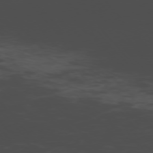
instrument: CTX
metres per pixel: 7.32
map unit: Ap
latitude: -76.5574
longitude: -66.6112
